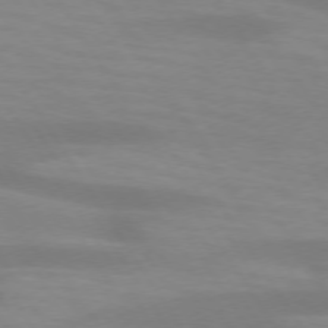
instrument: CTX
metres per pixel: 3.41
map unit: lApd
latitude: 73.6694
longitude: -53.7639
